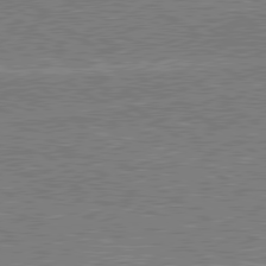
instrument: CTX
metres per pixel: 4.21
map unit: lApd
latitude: 79.7828
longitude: 170.5952
